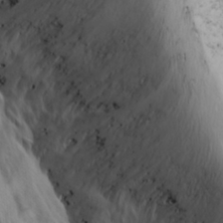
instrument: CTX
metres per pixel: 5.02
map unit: Ave
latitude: 9.0836
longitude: -105.6505
